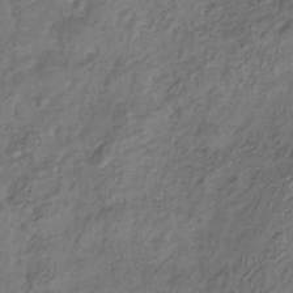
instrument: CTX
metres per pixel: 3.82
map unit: Hve
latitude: -33.5210
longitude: 90.9164
